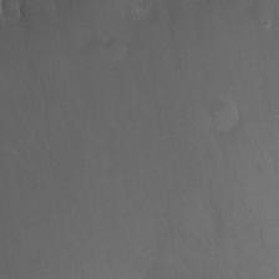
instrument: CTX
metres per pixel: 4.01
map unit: eHh
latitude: -1.7100
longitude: -79.0270
